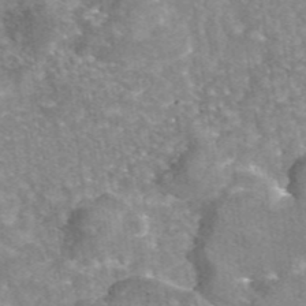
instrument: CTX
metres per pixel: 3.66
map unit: eAb
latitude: 45.4426
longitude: 105.3320
